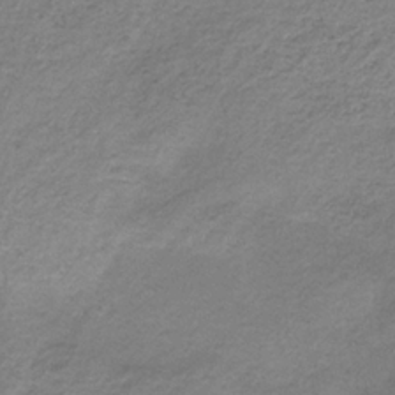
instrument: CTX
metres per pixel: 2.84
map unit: HNb
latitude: -33.1998
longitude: 62.8408
